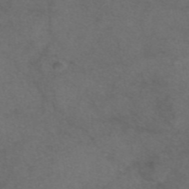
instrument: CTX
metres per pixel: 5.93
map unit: eAb
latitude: 47.0081
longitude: 110.0850
